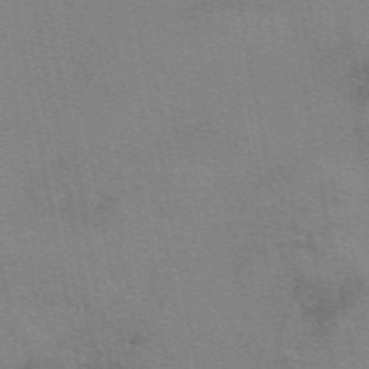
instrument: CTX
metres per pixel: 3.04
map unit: eAb
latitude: 49.8394
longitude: 105.1053
